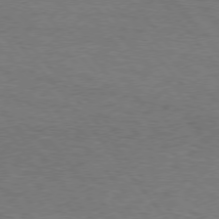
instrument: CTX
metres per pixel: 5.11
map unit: Hpe
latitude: 75.4993
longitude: -151.4426
